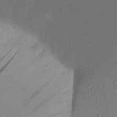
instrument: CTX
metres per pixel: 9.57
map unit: Aa
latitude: 22.2900
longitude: -144.9891
